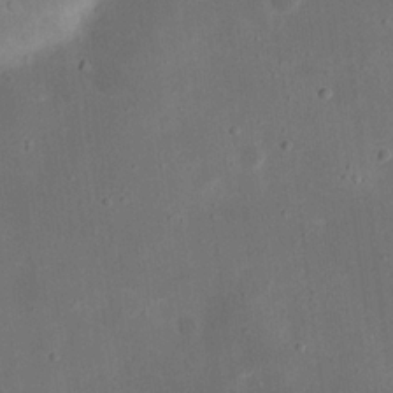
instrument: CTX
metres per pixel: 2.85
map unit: eHh
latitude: 18.1011
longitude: -70.8191
